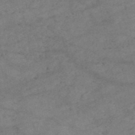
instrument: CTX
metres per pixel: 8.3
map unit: HNb
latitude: -53.5399
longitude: -41.8016
